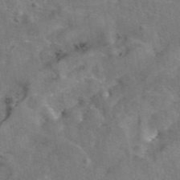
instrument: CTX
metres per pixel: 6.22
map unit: eAb
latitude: 45.6694
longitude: 116.6518
